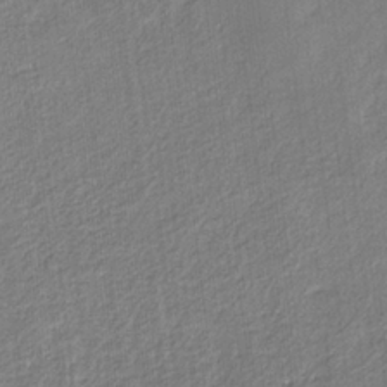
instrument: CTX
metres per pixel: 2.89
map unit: eHb
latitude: -30.2739
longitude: 66.0283
